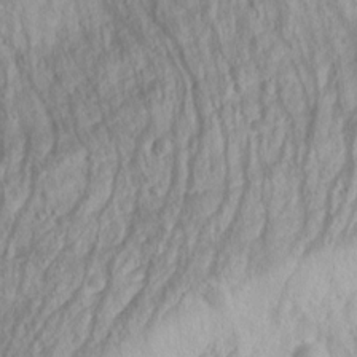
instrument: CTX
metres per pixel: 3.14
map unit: Nhu
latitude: -1.4266
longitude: -74.2900
